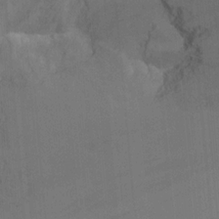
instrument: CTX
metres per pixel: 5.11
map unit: Nhu
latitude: -17.4077
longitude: -47.3482
